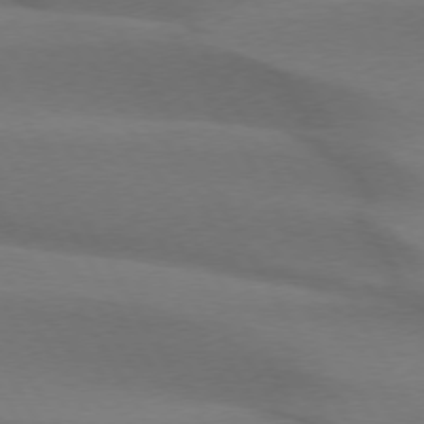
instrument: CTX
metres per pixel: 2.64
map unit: lApd
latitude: 74.3656
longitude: -65.5749
